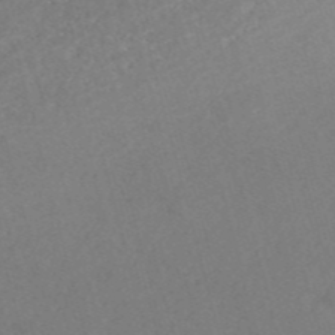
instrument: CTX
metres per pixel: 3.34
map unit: eHh
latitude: -54.3684
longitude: -89.2348
